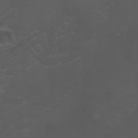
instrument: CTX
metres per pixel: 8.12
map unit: ANa
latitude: 36.0255
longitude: 14.2929
